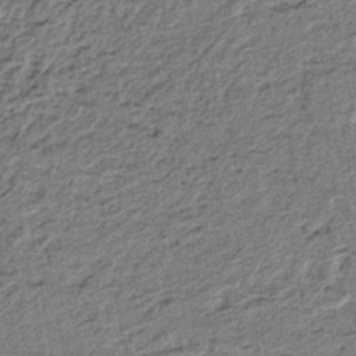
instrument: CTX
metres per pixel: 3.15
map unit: lHb
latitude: -41.0864
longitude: 62.9919
